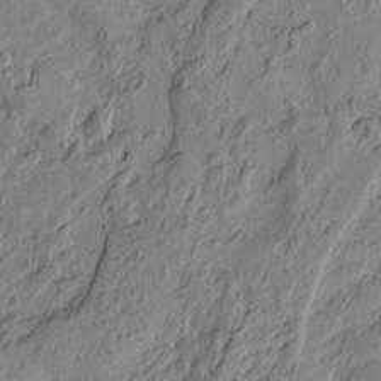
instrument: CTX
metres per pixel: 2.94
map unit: Htu
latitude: 0.3656
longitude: -175.2726
